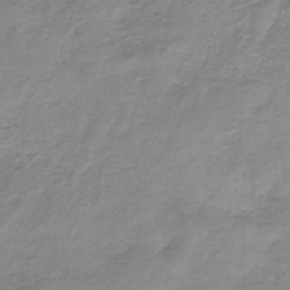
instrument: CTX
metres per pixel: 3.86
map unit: HNb
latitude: -33.3132
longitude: 58.1038
